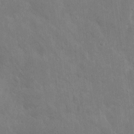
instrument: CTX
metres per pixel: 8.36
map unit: eHh
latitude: 7.4615
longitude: -72.4601
